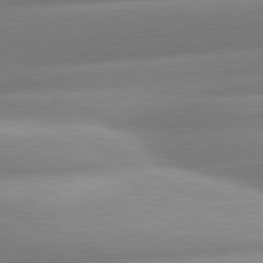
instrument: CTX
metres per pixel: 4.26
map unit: lApd
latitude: 80.5168
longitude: -158.3278
